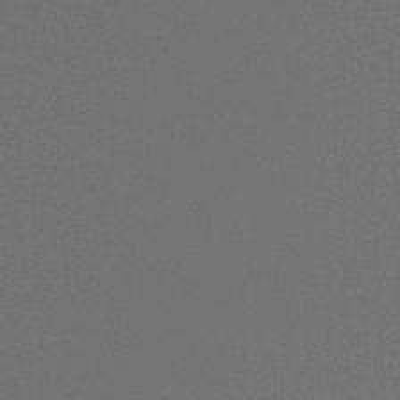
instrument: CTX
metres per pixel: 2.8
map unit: lHb
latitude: -47.1809
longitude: 63.8233
